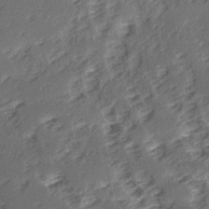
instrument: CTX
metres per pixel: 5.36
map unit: Ave
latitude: 15.2348
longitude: -104.1578
